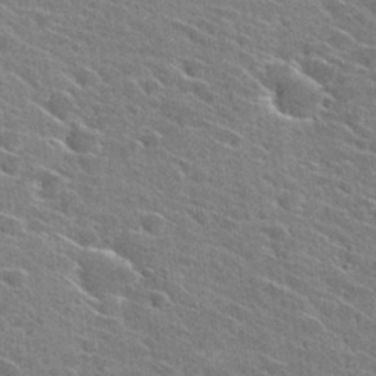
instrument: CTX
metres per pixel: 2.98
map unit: Hto
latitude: 27.3104
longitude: -45.0836
